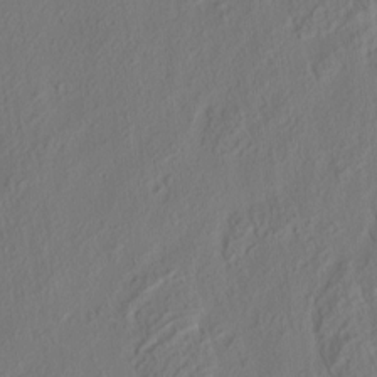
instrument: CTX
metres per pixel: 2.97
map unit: eHh
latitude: 4.9514
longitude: -77.2537
